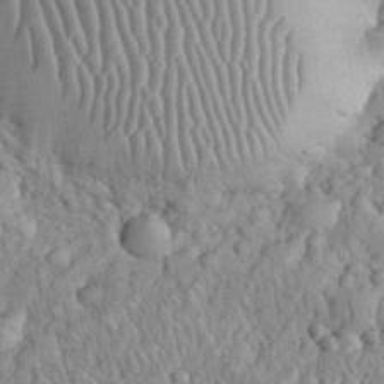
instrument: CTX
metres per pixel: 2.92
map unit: eHh
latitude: 33.2159
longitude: -65.1592
